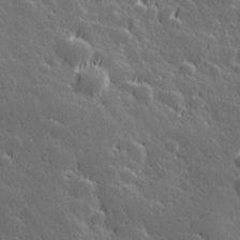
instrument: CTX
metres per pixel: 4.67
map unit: Hve
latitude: 27.1214
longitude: 144.7085
